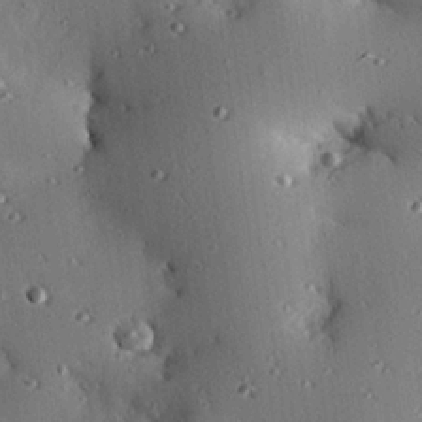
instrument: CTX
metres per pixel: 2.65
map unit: eHh
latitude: 23.4615
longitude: -90.7624
